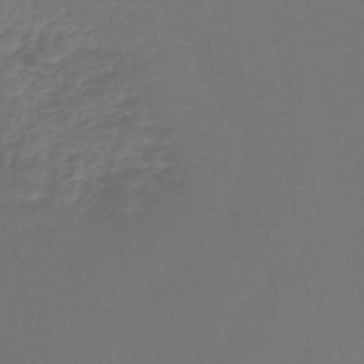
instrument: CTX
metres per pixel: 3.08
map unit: lHb
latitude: -42.8408
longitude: 65.7856
